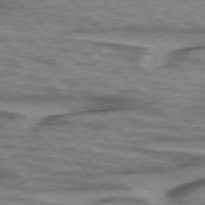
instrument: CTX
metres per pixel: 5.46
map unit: lApd
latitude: 76.6301
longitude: -77.5182
